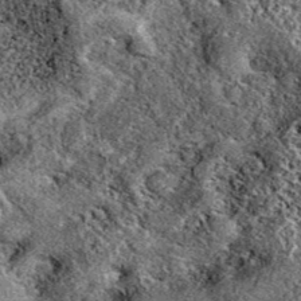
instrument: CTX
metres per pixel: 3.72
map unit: eAb
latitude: 39.2537
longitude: 111.2565
